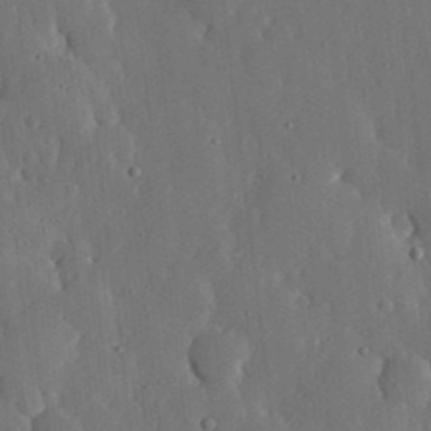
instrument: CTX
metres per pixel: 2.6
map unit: lHvf
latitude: 18.6490
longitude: -113.1025
